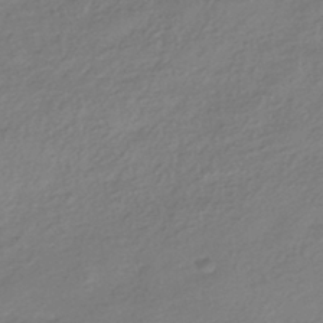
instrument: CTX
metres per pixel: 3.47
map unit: HNhu
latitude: -41.1620
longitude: 94.2928
